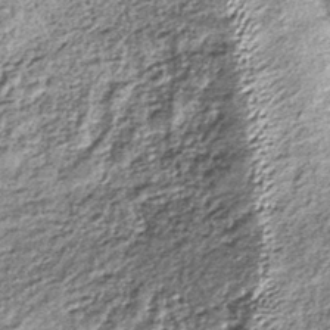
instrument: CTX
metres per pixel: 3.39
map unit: lHb
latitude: -38.3495
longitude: 67.8612
